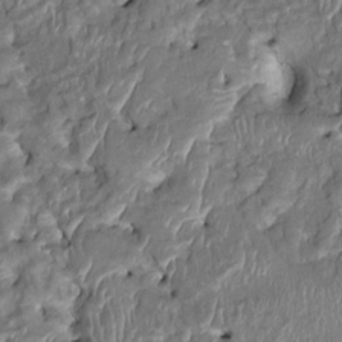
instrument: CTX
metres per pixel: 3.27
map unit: HNhu
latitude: 3.8583
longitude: -7.5371
